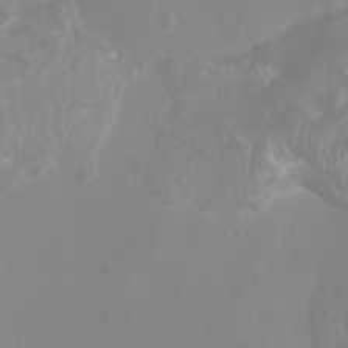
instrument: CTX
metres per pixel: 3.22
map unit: Aa
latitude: -8.4629
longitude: -78.4979
